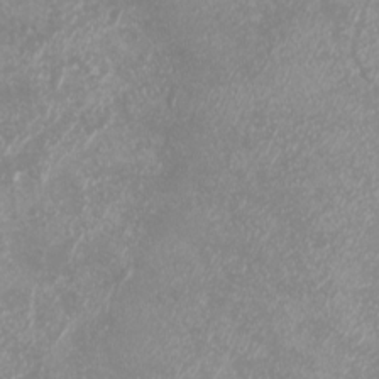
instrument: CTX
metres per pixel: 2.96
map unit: eHh
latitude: -7.1809
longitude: -77.0647
